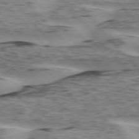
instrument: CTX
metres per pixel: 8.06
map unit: lApd
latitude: 75.6694
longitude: -77.9339
